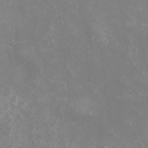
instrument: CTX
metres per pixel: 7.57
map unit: eHh
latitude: -4.5007
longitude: -74.5357
